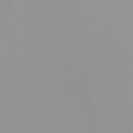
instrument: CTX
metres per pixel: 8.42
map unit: eHh
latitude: -8.3117
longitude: -70.7246
